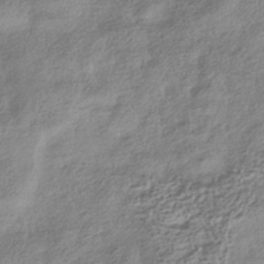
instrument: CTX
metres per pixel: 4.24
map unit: HNhu
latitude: -41.6344
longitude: 99.6533
